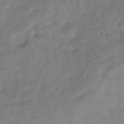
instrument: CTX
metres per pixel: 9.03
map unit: Hve
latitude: -30.8975
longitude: 91.5399
